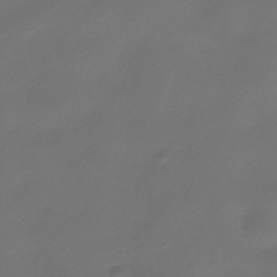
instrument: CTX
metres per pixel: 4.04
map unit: HNhu
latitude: -39.7667
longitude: 96.5007
